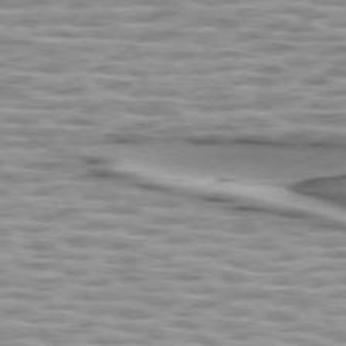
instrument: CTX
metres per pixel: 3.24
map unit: lApd
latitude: 74.2523
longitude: -56.8946
